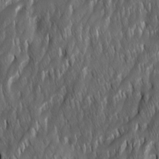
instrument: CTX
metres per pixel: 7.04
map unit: Ave
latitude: 15.7639
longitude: -135.2348
